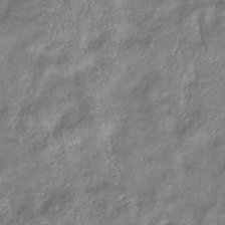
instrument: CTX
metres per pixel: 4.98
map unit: eHb
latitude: -37.1998
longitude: 76.2550
